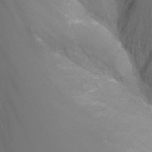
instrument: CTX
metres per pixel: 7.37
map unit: Nhu
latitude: -7.2565
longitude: -74.7813
